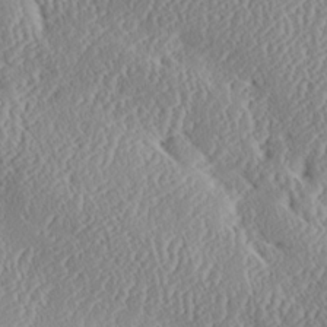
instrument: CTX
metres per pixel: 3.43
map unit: Ave
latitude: 18.0255
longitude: -137.7450
